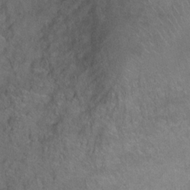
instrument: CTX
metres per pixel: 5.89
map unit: Ht
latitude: 0.4034
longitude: -32.9892
